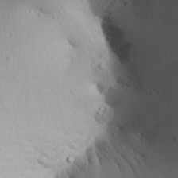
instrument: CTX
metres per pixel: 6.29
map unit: Aa
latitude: 18.9702
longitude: -148.1011
